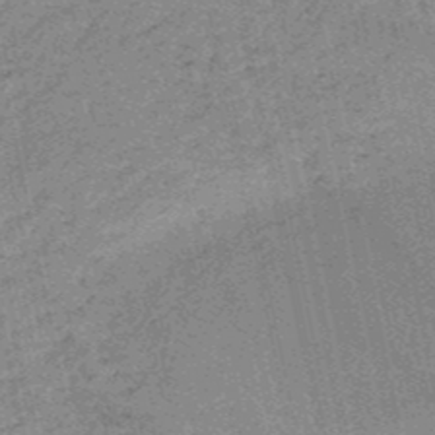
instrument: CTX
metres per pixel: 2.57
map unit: HNb
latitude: -51.2376
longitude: -51.6316
